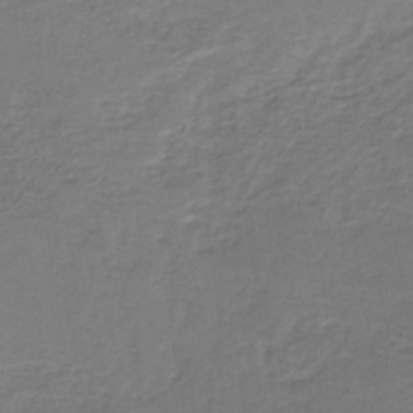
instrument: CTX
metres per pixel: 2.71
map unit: HNb
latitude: -43.3320
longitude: 49.1431
